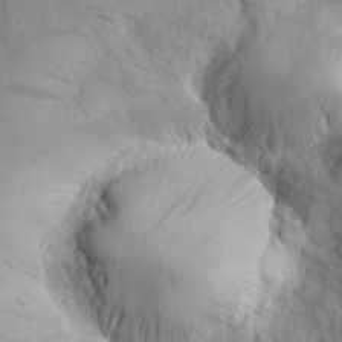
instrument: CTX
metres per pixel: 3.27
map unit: Aa
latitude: 24.3656
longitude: -146.0822
